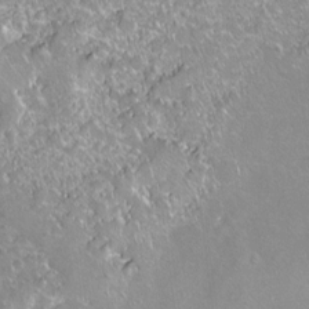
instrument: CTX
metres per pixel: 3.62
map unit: Ht
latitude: -6.6707
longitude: -36.3090
